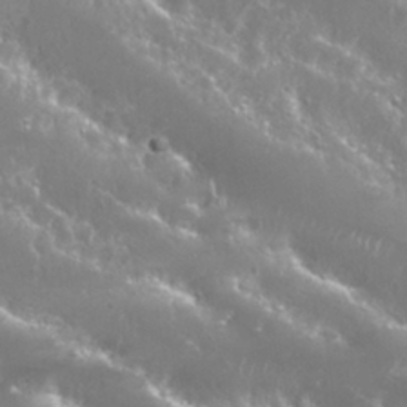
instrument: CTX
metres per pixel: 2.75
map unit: Nhu
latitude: 25.9906
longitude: -60.4034
